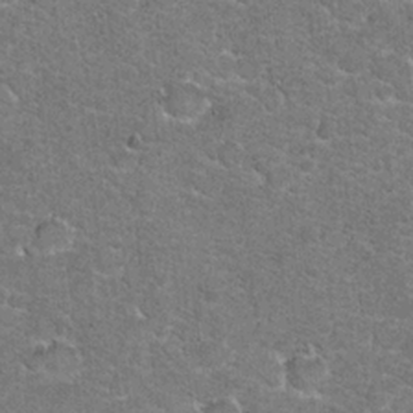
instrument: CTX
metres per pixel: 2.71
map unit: Hto
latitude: 20.5924
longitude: -48.8002
